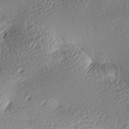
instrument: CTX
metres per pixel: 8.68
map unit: lAa
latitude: -10.0661
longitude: -126.0633
